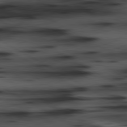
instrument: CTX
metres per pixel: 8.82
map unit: lApd
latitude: 80.6113
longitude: 157.9556
